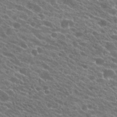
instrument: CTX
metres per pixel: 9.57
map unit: Hto
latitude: 23.4426
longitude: -37.8584
